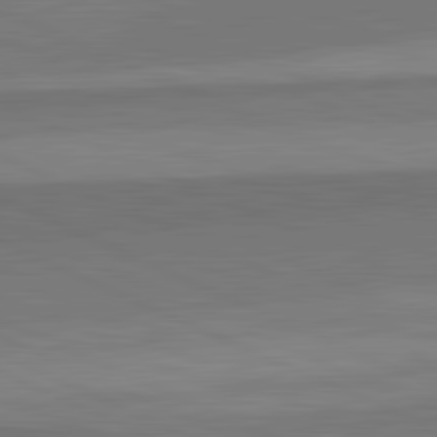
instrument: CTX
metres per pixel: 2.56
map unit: lApd
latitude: 82.4978
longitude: 158.3495
